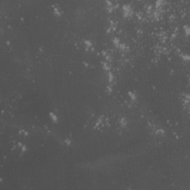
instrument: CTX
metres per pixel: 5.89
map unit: lHvf
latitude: -13.3132
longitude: -101.5371
